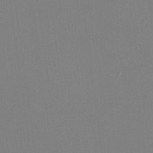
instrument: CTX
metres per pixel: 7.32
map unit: lHvf
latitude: 22.5168
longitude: 140.8786
